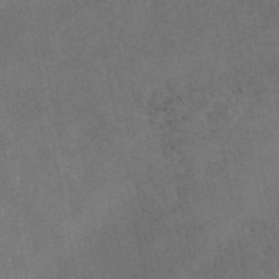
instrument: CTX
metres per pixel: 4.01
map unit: eAb
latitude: 47.0081
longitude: 127.3509
